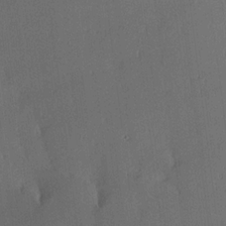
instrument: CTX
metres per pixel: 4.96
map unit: Hve
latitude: 17.8394
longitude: 150.6141
